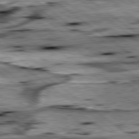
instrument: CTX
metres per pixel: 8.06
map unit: lApd
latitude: 79.5560
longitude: -48.0444
